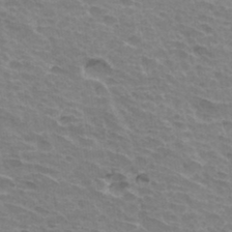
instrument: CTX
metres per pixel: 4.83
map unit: Hto
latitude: 34.2333
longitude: -43.0459
